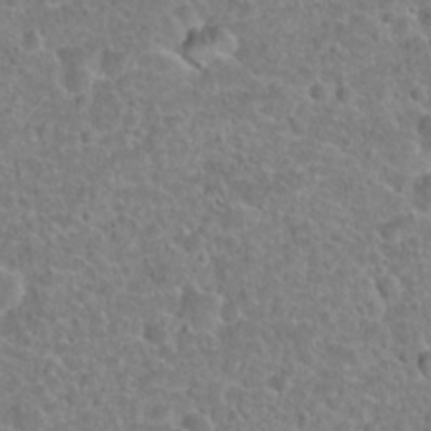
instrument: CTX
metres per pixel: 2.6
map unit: Hto
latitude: 21.6694
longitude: -47.7639
